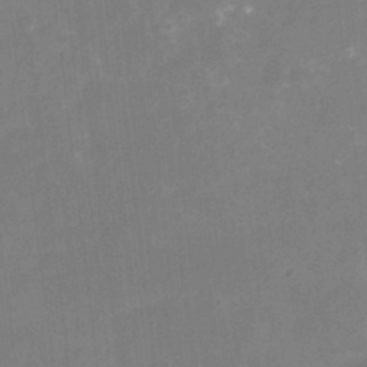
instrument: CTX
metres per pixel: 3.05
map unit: Nhu
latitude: -16.8975
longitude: -56.6112
